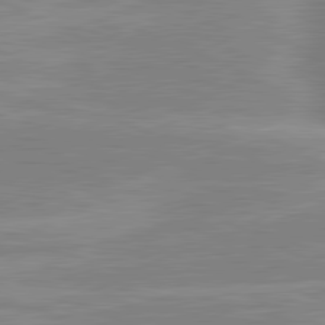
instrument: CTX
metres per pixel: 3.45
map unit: lApd
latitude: 80.9514
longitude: -125.2725
